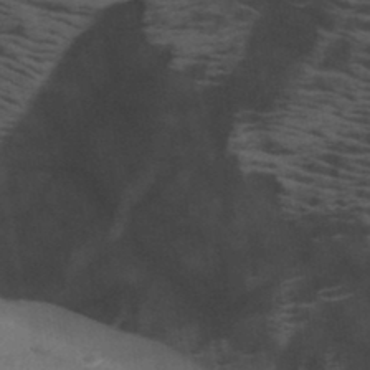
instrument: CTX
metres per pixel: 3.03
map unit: HNb
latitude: -45.9745
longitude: -45.2348
